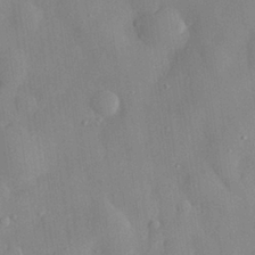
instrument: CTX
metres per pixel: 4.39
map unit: eHh
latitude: 28.7813
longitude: -78.1767
